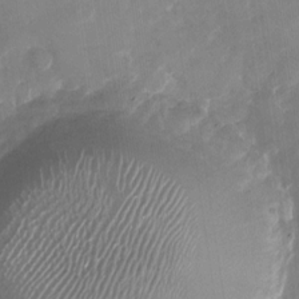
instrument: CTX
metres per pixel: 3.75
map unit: Nhu
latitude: -27.8044
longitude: -74.3278
